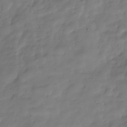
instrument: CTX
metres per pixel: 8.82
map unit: Hve
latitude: -31.8233
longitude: 90.2551
